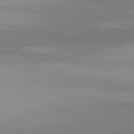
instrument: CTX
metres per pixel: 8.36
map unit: Ap
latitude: -81.2754
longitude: -62.0633
